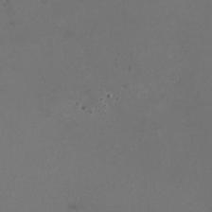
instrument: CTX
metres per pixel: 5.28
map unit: HNhu
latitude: -2.8974
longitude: -2.6301
